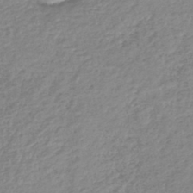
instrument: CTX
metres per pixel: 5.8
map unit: lHb
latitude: -42.1794
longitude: 68.7841
